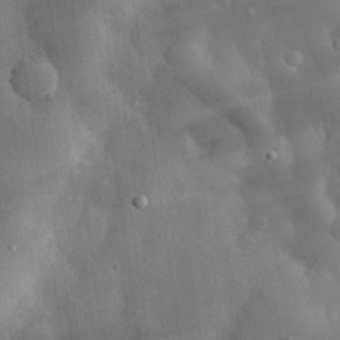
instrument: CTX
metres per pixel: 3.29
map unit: eHh
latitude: 29.8016
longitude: -78.8569
